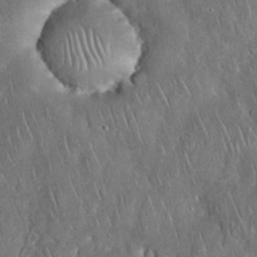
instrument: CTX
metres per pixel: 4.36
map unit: Nhu
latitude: 28.1767
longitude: -67.4615
